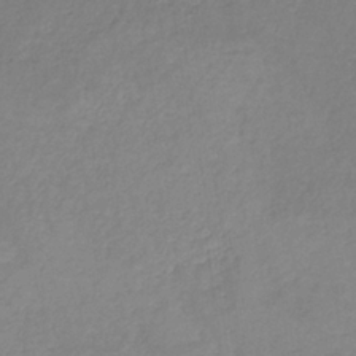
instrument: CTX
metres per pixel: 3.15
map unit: HNb
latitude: -33.8045
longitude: 55.0298
